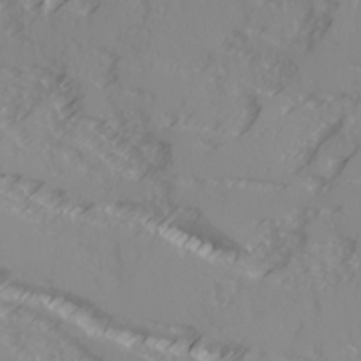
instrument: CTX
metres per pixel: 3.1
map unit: Ave
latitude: 17.7450
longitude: -129.2159
